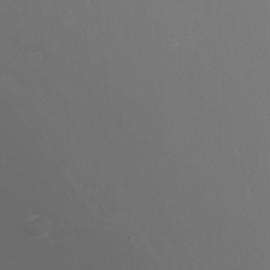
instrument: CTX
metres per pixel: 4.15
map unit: Nhu
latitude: -7.7477
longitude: -76.1011
